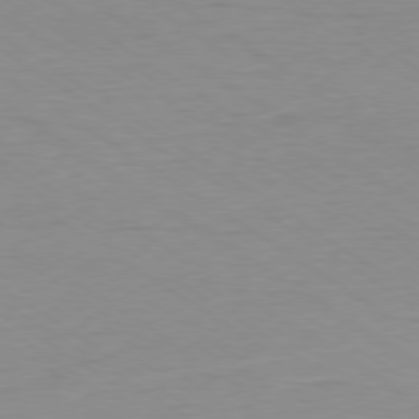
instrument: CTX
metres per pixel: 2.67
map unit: Ap
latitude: -79.2754
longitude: -94.1011
